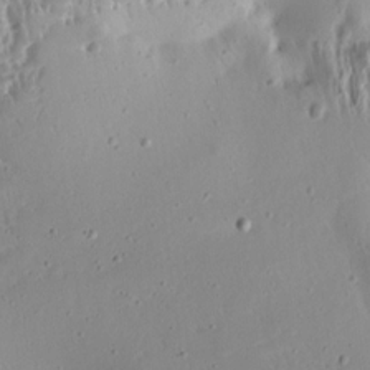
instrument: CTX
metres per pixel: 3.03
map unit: Aa
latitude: 12.6491
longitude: -141.0269
